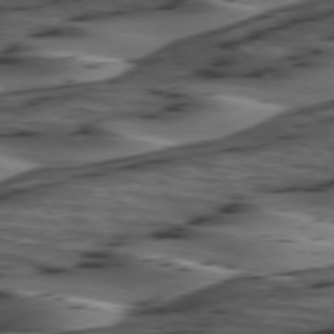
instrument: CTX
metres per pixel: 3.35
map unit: lApd
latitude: 74.4790
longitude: -71.3670
